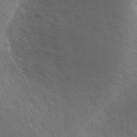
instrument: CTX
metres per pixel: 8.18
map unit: Htu
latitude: -1.5777
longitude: -76.4223
